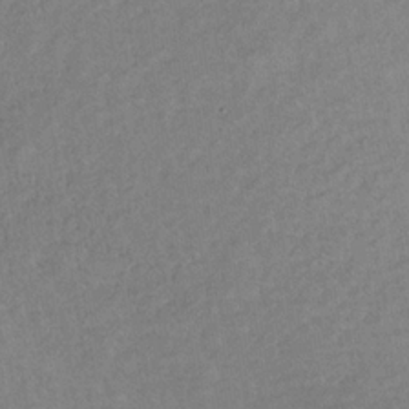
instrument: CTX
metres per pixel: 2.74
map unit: lHb
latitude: -33.7478
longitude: 64.8786
